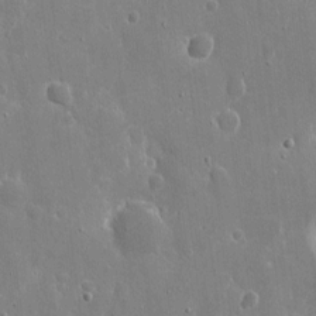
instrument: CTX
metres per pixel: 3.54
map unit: eHh
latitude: 8.9136
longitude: -70.0633
